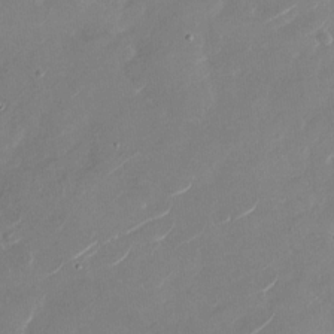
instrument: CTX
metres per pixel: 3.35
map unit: Nhu
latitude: -29.1431
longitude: -73.0081
